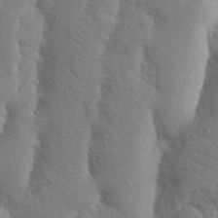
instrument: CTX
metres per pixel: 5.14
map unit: Nhu
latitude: 19.3103
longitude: -76.0255
